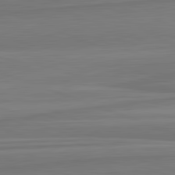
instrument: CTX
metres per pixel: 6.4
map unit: lApd
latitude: 82.5923
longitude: 170.2929
